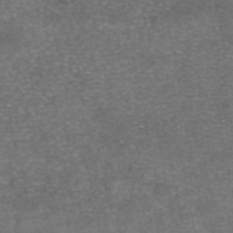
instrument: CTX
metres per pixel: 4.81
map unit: eAb
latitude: 46.8380
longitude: 104.3117
